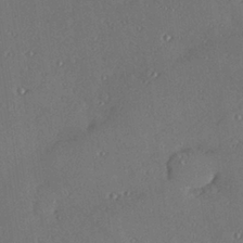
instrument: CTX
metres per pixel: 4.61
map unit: Hve
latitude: 27.3293
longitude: -91.3860
